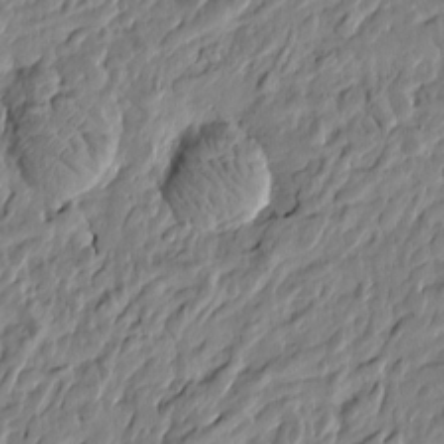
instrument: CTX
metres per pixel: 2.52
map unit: Htu
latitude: -5.1809
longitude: 177.8989
